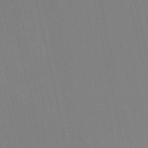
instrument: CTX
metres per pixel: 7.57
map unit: HNb
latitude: -52.6518
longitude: -47.3104
